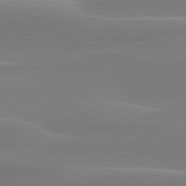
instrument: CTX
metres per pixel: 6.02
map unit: lApd
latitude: 79.9906
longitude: -95.7450
